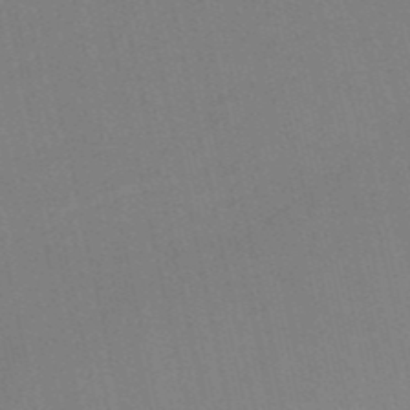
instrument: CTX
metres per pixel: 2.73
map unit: HNb
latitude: -51.7100
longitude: -50.6679
